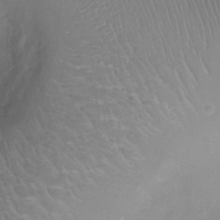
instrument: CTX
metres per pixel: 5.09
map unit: Ht
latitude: -9.3321
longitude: -20.2334
